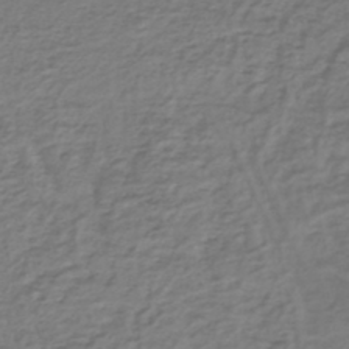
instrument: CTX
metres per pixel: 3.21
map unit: lHb
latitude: -43.4454
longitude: 71.4832
